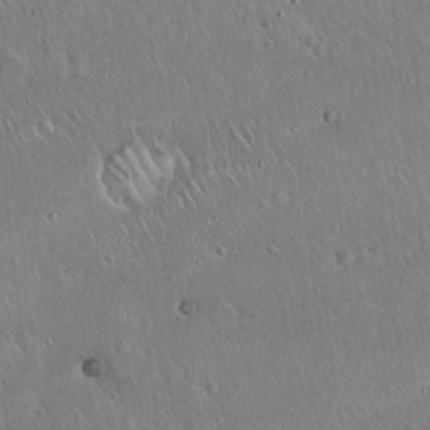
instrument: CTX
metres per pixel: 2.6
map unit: Hto
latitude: 17.0270
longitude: -57.1970
